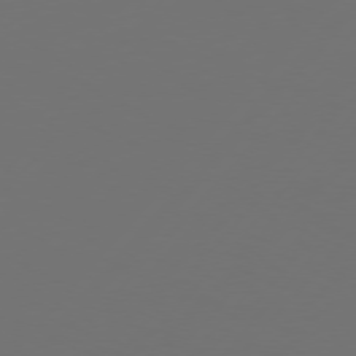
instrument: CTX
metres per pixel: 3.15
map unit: Hpe
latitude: 75.4615
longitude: -128.3467
